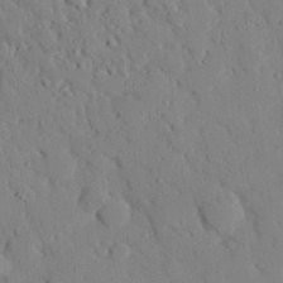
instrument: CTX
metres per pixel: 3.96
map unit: eHh
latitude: 26.4034
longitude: -78.8191
